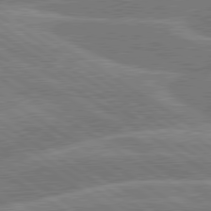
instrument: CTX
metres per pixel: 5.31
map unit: lApd
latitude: 79.9528
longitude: -132.3845
